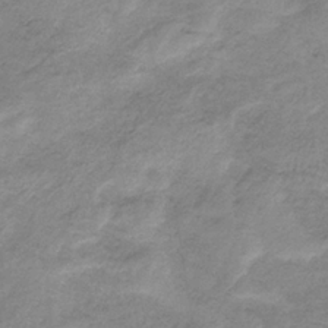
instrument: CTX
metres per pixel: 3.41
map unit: HNb
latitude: -33.0676
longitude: 60.2928
